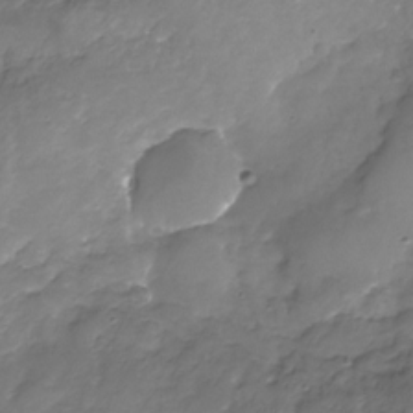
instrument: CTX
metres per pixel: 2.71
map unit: Nhu
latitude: -24.3117
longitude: -56.8380
